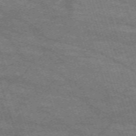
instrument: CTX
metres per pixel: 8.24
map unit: eHh
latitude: -63.0297
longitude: 53.7099
